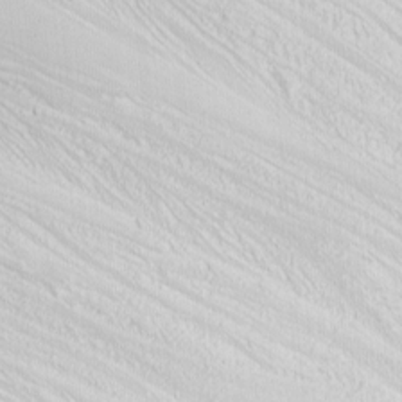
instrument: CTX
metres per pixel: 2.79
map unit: Nhu
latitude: -4.9919
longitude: -79.0270
